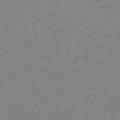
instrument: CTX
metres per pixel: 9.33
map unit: eHb
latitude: -45.4454
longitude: 86.5574
